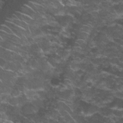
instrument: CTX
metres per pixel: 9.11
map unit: Nhu
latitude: 28.1389
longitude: -60.8569
